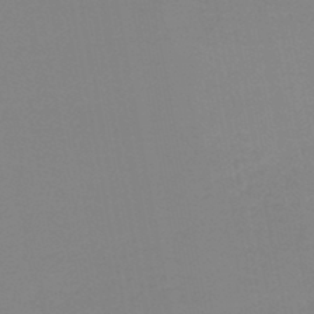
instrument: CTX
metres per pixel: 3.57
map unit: HNb
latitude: -45.8233
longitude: -44.3656
